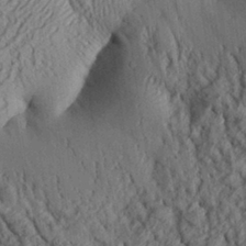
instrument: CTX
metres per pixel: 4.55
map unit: Aa
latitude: 28.5168
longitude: -134.6868
